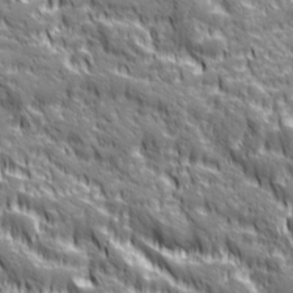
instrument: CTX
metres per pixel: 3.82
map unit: Ave
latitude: 20.0633
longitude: -134.7624
